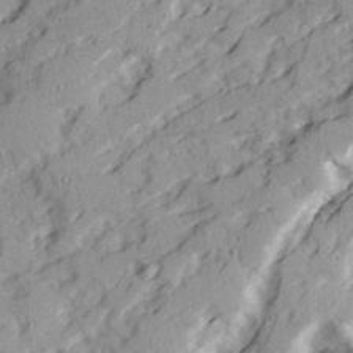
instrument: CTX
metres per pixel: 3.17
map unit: Ave
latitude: 22.1389
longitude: -131.6883
